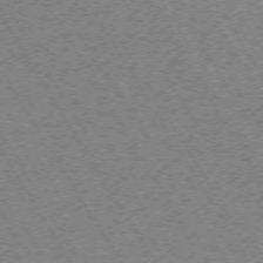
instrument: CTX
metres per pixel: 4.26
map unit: Hpe
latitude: -73.5777
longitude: 3.4454
